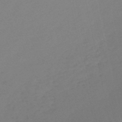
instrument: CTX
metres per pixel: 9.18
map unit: lHb
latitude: -47.1431
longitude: 64.7652
